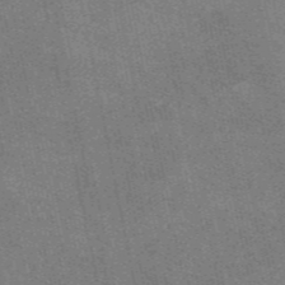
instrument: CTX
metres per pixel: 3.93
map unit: eAb
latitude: 47.6316
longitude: 114.4251
